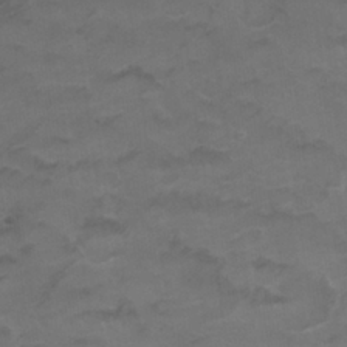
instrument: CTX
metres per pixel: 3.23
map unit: Nhu
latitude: 26.1389
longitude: -53.3671
